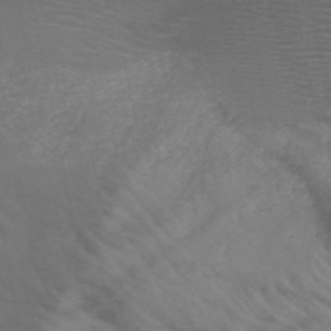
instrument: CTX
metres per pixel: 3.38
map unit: HNb
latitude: -49.5399
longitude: -46.7058
